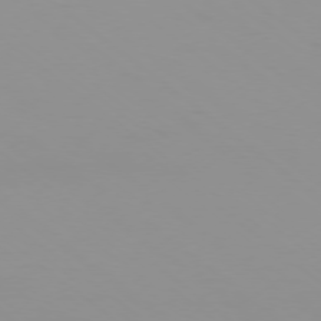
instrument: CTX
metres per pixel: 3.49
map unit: Ap
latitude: -77.9367
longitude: -94.8380
